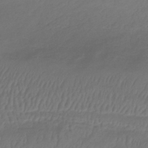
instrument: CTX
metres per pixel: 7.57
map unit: lHb
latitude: -39.2754
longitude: 70.5952
